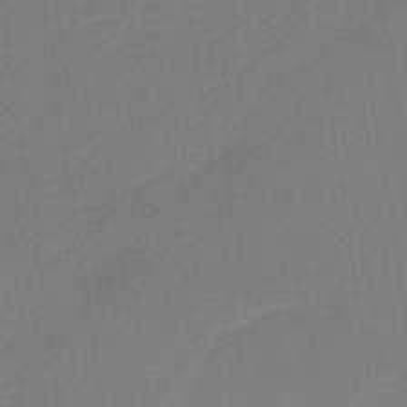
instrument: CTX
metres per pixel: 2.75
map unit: HNb
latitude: -38.1606
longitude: 54.7652
